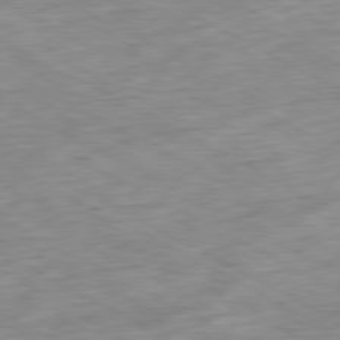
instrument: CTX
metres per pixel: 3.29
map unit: Ap
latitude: -80.9542
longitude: -73.7261
